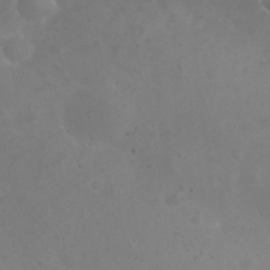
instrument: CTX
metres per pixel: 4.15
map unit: eHh
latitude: 24.7057
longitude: -64.1578
